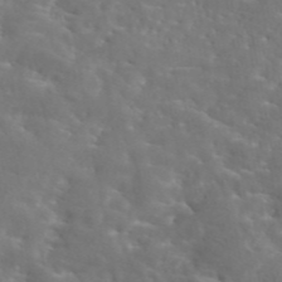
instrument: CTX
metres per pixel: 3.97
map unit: eAb
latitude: 45.4426
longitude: 125.6155
